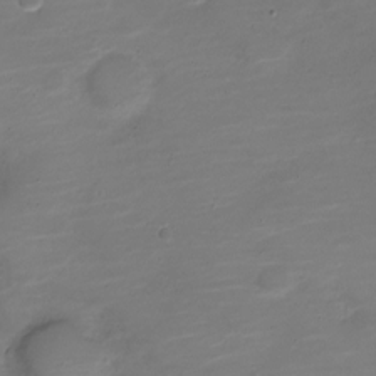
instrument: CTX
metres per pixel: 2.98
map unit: Nve
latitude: -21.0297
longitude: 104.4251
